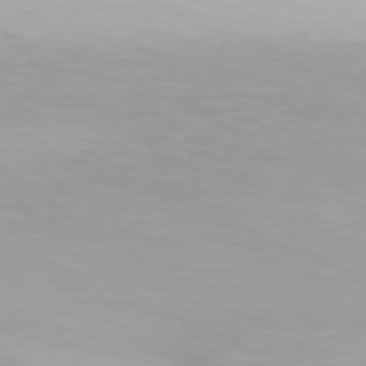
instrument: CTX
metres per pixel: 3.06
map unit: Hpe
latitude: 76.5356
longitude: -134.4790
